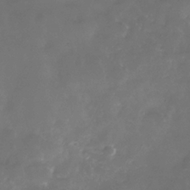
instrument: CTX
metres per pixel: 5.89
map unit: Nhe
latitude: -35.7478
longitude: -92.5923
